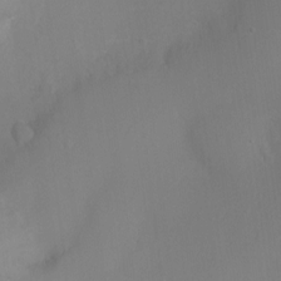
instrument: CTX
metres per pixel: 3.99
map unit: Ht
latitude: -2.3873
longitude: -28.3845
